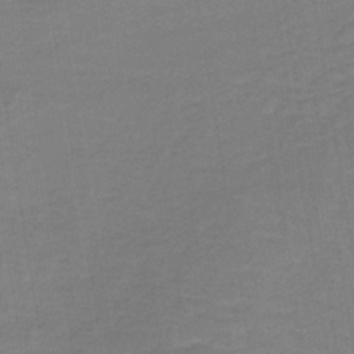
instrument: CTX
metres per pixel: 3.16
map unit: lHb
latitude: -40.8219
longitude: 63.9367
